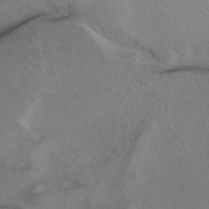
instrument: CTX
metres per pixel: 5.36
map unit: ANa
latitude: 40.3089
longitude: 28.8597
